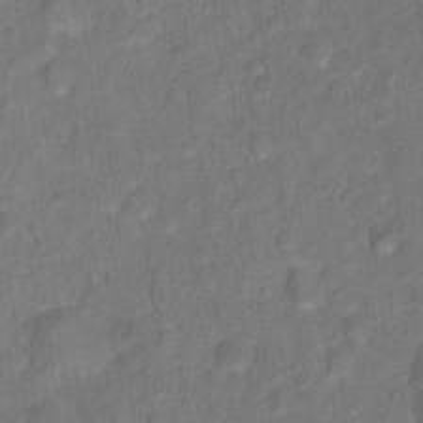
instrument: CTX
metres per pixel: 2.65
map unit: Hto
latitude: 15.8395
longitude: -39.6316
